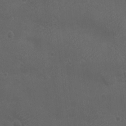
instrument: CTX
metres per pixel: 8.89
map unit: eHh
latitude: -3.9745
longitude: 19.5210
